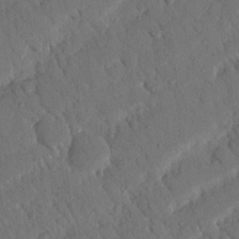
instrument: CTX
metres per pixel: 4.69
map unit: Nhu
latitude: 19.0458
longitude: -78.1767
